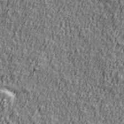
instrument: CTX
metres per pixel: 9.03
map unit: Ave
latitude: 41.4804
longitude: -112.1578
